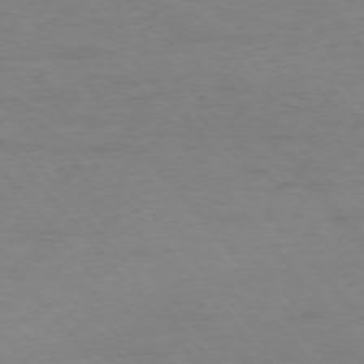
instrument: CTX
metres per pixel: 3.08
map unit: Ap
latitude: -76.5763
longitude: -88.7813
